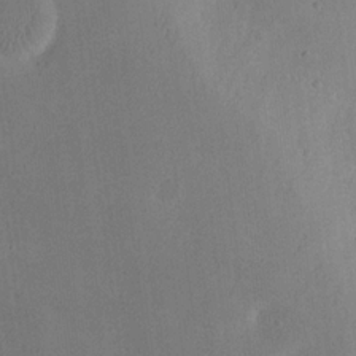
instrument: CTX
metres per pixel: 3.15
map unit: eHh
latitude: 20.9514
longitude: -70.6490
